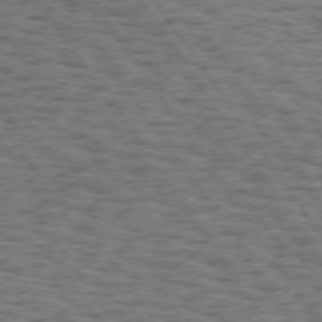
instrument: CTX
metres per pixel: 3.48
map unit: Hpe
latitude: 74.4601
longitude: -134.1955
